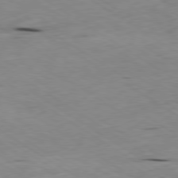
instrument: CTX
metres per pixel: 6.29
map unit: Ap
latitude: -79.8800
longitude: -100.9514
